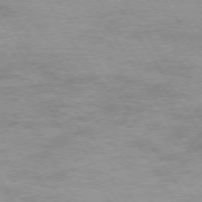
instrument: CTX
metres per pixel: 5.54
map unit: Hpe
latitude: 73.8962
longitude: -141.9339
